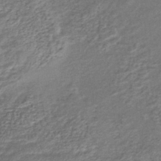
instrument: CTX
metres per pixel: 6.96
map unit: lHb
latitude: -40.1606
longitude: 75.2754
